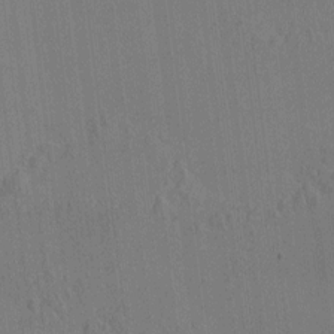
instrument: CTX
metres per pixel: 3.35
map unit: HNhu
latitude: 7.4048
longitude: 15.9178
